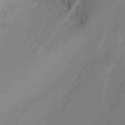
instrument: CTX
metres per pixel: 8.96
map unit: Ht
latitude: -7.0486
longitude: -30.1956
